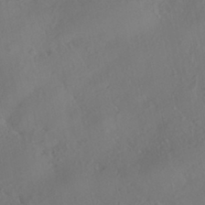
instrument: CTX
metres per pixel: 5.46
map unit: HNhu
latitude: -41.1998
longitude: 102.6519
